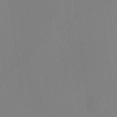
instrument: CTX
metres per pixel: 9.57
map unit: HNhu
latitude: 9.9150
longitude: 10.9542
